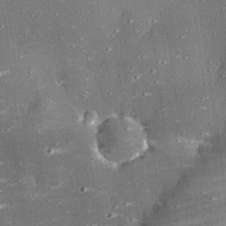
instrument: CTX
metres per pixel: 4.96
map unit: eHh
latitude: 25.1970
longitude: -89.1215
